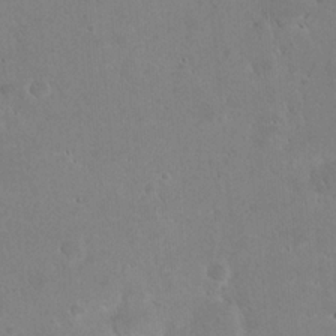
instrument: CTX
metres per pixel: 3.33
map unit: eHh
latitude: 22.6112
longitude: -58.3089
